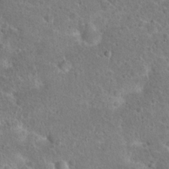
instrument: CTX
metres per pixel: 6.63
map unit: Hto
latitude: 23.7638
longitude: -48.8758
